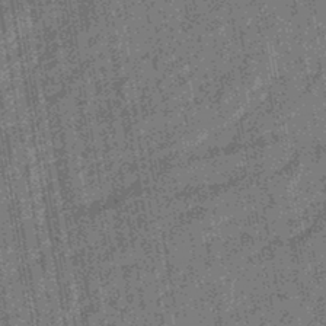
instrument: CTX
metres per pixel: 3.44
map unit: eHb
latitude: -43.8800
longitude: 85.9367
